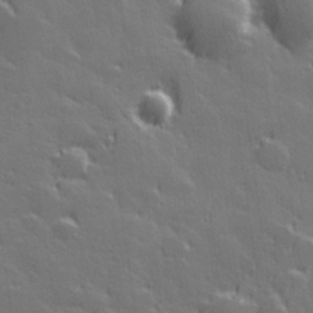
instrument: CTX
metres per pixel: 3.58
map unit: Hve
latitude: 27.9717
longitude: 144.9353
